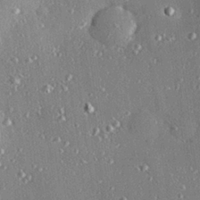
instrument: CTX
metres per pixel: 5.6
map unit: Hve
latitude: 26.6869
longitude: -90.2711
